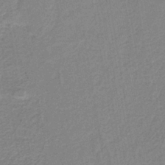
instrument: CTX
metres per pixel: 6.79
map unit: HNb
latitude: -40.2550
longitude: 50.7652
